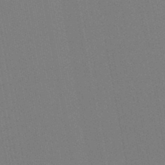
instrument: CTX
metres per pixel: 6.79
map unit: lHb
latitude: -46.7274
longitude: 71.5021
